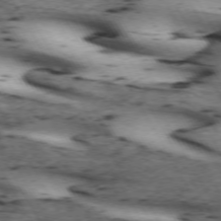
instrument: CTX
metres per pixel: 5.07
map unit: lApd
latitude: 71.9906
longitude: -52.0633
